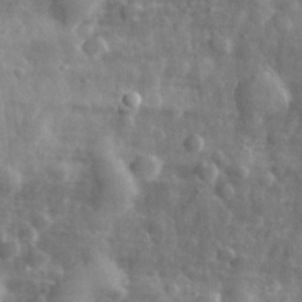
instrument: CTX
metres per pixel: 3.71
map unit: eHh
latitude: 31.6694
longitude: -71.8205
